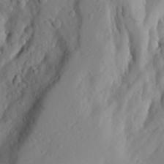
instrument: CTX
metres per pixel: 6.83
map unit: Aa
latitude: 26.1389
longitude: -146.9325
